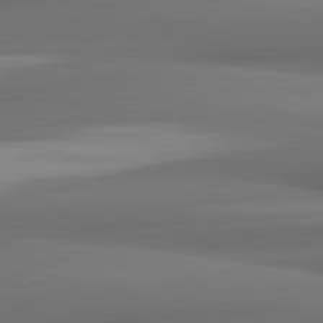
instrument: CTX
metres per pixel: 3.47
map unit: lApd
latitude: 81.8205
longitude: 172.7841
